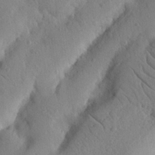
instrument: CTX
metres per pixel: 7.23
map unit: Nhu
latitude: 21.6883
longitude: -75.9339
